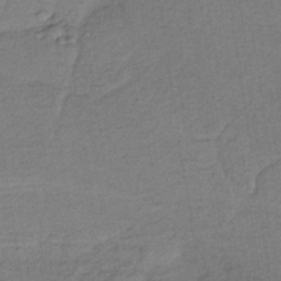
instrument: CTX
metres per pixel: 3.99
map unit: HNb
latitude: -34.4629
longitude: 63.4832
